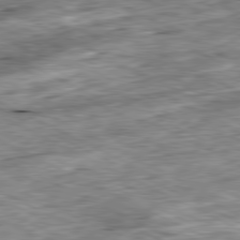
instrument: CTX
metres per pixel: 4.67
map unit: Ap
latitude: -81.1431
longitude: -88.5735
